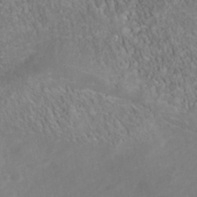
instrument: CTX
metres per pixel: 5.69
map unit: Nhu
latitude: -40.8975
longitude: -85.2348
